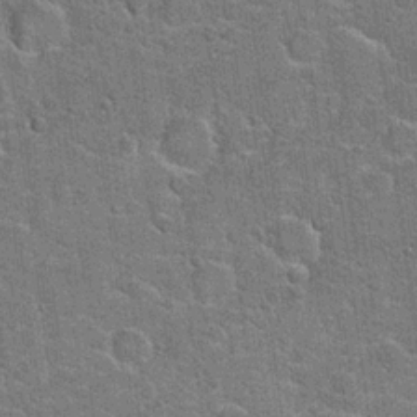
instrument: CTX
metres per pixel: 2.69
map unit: Hto
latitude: 20.5924
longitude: -49.1970
